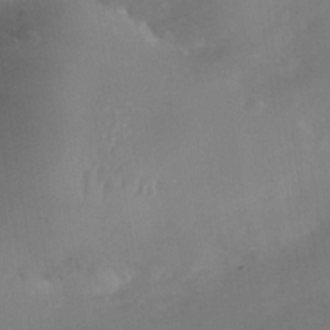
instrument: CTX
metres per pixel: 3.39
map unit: Nhe
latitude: -36.7652
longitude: -113.3104
